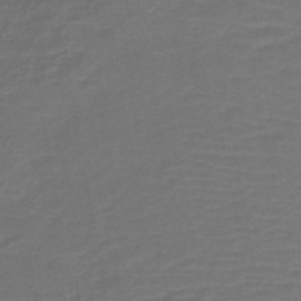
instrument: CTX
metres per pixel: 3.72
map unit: lHb
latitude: -43.5966
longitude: 76.6896
